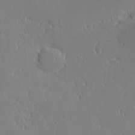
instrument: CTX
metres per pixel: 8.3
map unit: eHh
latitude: -2.0661
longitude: -84.2334
